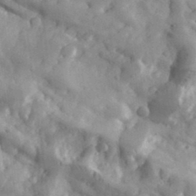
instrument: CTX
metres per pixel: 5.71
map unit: eHh
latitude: 33.3293
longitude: -69.7828
